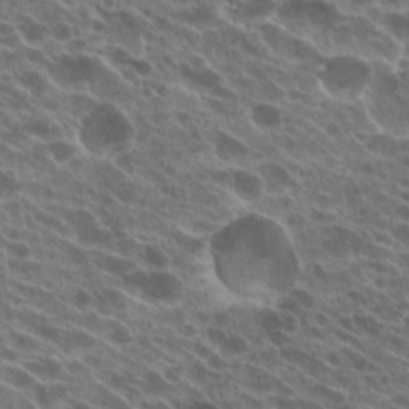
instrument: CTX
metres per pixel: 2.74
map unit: Hto
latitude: 24.3089
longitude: -40.3467
